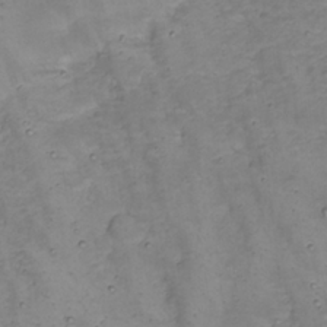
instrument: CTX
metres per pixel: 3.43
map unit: Nhu
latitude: 22.4223
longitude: -65.9150
